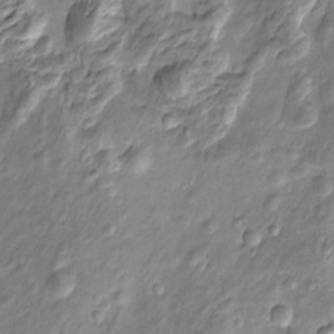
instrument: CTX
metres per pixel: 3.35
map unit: Htu
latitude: -5.1053
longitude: 157.5966
